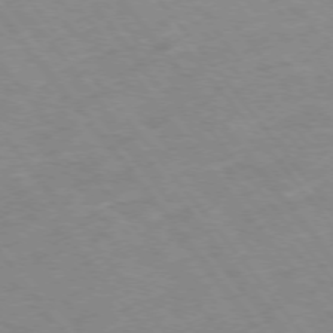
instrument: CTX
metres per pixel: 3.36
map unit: Hpe
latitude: -76.1417
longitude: -18.9513
